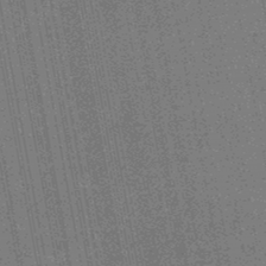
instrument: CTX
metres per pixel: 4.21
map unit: HNb
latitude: -45.0864
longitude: 52.7652
